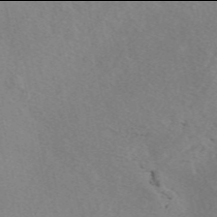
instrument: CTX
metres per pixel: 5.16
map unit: eAb
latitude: 49.9906
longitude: 107.4077
